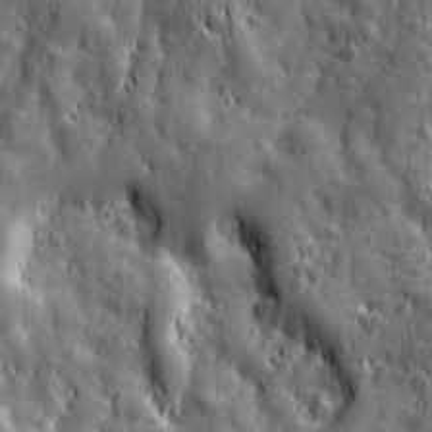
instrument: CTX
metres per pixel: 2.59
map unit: Ave
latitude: 12.7058
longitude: -104.7436
